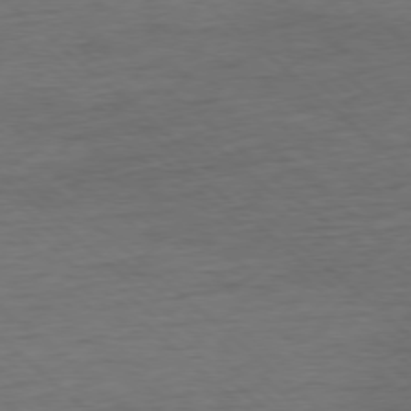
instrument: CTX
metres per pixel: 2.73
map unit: Ap
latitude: -77.9178
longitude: -93.4237
